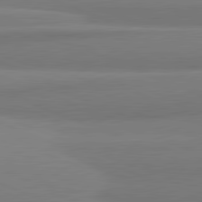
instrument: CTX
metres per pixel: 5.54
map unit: lApd
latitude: 82.0822
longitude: 173.5210
